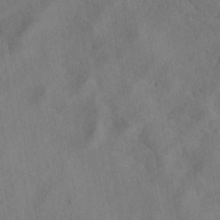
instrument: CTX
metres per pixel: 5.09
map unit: HNhu
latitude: -39.3321
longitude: 107.1998
